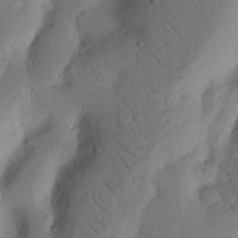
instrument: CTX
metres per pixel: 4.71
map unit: Nhu
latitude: 18.6868
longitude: -76.8002
